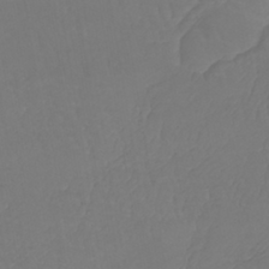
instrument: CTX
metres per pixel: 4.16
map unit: lHb
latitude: -41.5588
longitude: 66.0094
